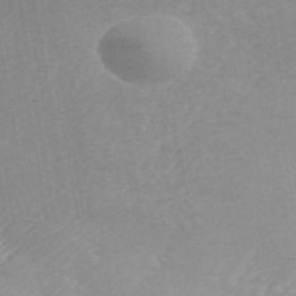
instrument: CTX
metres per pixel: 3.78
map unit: ANa
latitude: 43.6316
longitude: 29.9745
